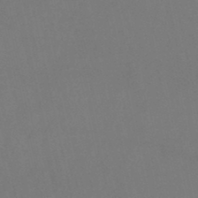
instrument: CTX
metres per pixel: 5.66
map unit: lHb
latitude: -47.1053
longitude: 61.5588
